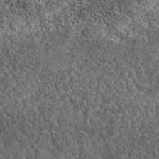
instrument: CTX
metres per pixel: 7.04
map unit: eAb
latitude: 37.8583
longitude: 110.2928
